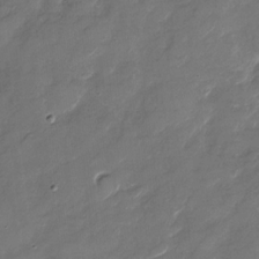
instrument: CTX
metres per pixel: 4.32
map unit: Nhu
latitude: -28.9164
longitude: -73.7261
